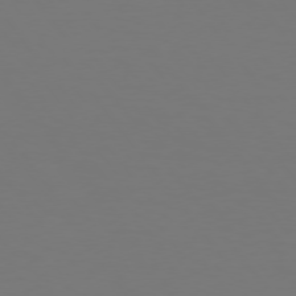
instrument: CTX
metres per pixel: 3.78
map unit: Hpe
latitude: 74.6679
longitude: -123.9339
